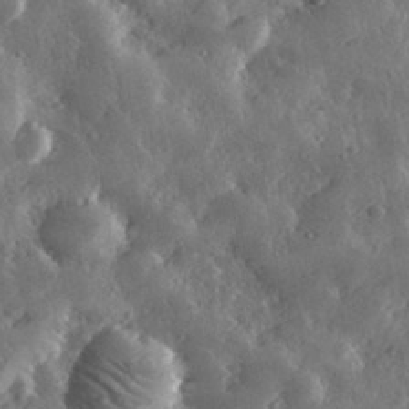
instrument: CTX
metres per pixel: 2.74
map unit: lHvf
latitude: 32.9703
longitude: -90.0444
